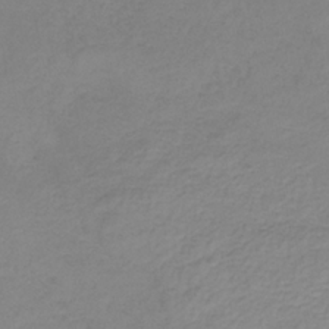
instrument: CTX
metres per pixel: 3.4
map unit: HNb
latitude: -33.7667
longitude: 53.5777
